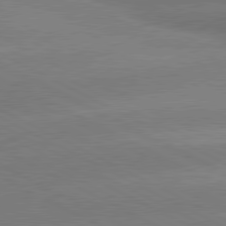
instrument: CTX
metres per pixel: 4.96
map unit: lApd
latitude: 80.5735
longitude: -151.7260
